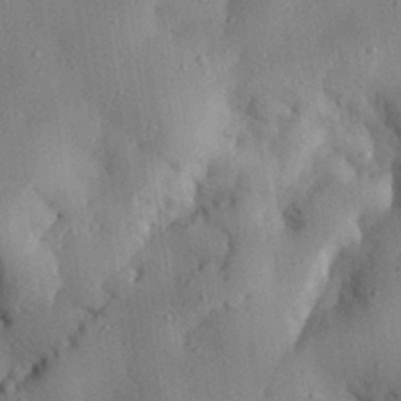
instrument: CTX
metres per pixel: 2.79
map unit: eHh
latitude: 28.6679
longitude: -77.2159
